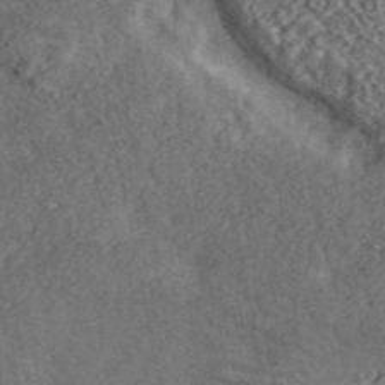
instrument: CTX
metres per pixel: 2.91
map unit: ANa
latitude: 45.5749
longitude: 46.0472
